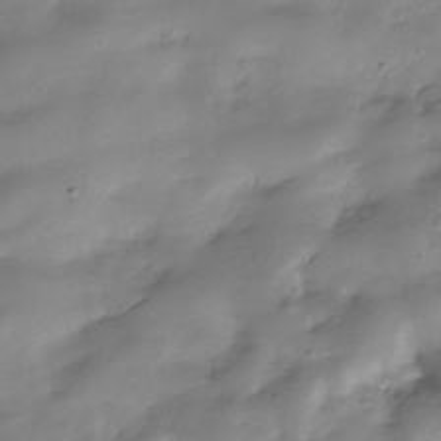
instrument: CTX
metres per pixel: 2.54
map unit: Hve
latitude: -31.9745
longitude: 90.9164
